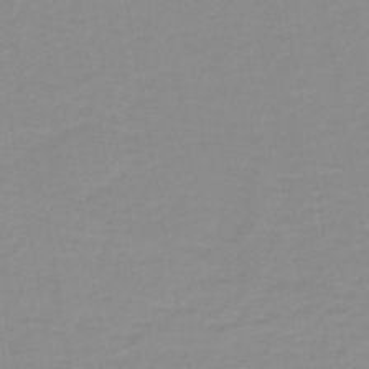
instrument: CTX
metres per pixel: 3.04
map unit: lHb
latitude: -44.0850
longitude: 56.2928
